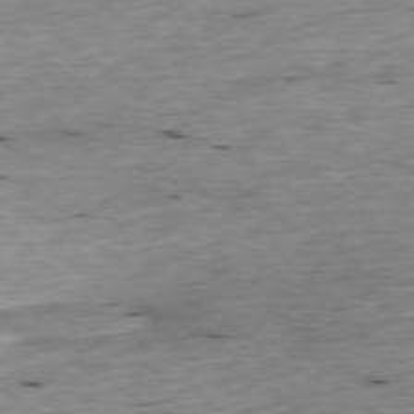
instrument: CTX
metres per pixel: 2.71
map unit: Ap
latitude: -77.9367
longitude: -89.0459
